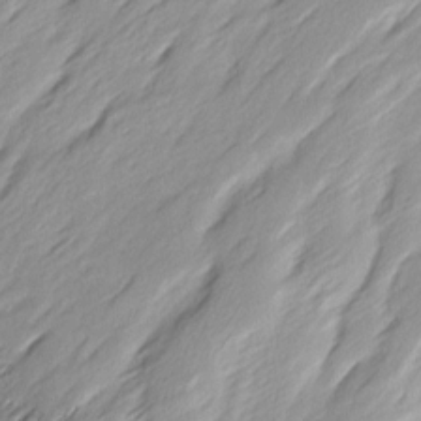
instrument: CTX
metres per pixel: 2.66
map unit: Ave
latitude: 15.5560
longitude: -136.4790
